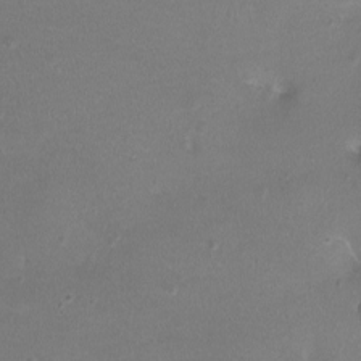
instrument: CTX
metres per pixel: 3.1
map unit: Ht
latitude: -7.2943
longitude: -19.5560
